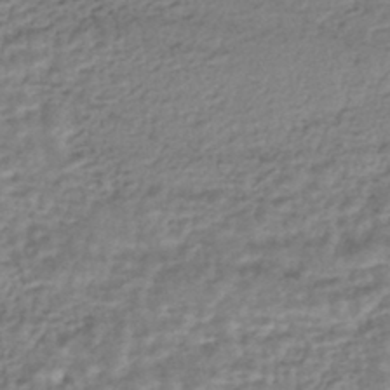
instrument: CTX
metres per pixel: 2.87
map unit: HNhu
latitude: -43.9367
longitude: 105.3887
